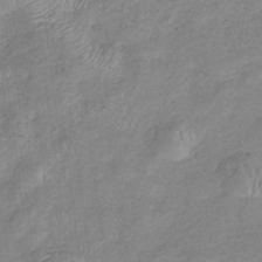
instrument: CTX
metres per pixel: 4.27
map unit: eHb
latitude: -38.4062
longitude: 78.7652
